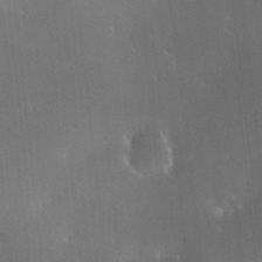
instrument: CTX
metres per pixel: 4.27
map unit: HNhu
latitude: 6.2900
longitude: 12.6896
